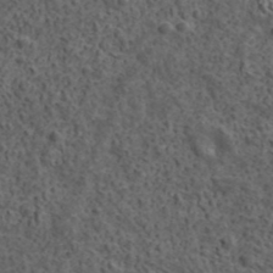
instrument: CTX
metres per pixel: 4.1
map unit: lHvf
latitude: 40.3089
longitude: -85.8017
